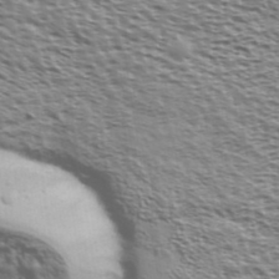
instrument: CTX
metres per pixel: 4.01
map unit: Ave
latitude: 37.5182
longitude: -112.6112
